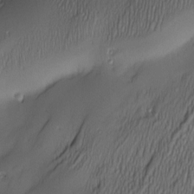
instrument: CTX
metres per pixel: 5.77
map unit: Nve
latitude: -23.5966
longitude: -138.4790
